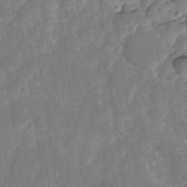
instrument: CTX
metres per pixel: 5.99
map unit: HNhu
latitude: -24.8597
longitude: 49.2376
